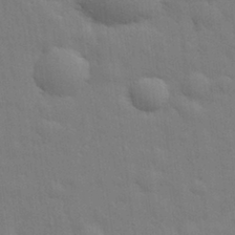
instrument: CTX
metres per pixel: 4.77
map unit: eHh
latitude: 29.6694
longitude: -75.2159
